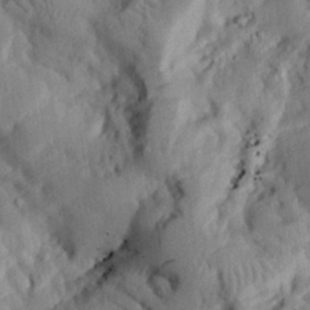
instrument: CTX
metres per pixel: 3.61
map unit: eHh
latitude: 27.5938
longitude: -79.8773
